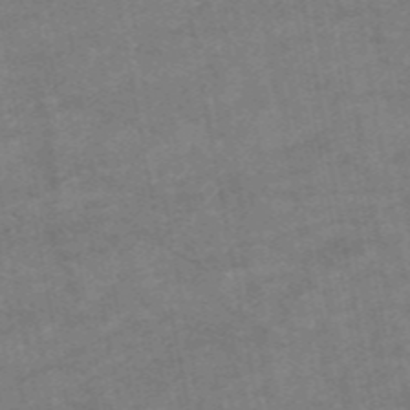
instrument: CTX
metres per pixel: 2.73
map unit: HNb
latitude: -55.6155
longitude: -40.0255
